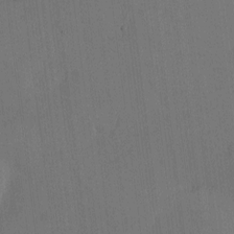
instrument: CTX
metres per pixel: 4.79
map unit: eHh
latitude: -3.2942
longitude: 17.3699
